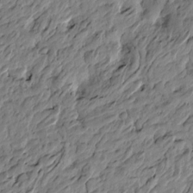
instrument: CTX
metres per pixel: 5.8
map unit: Htu
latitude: -3.8989
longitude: 178.8597
